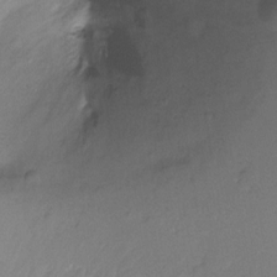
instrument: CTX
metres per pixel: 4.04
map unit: Ht
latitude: -10.3873
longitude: -39.2537
